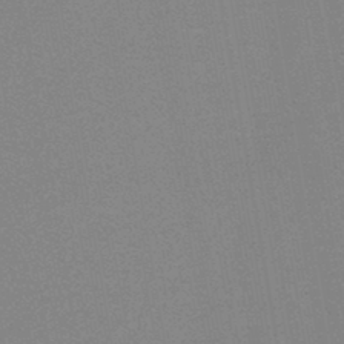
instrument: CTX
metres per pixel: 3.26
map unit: HNb
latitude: -44.8030
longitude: -40.4412
